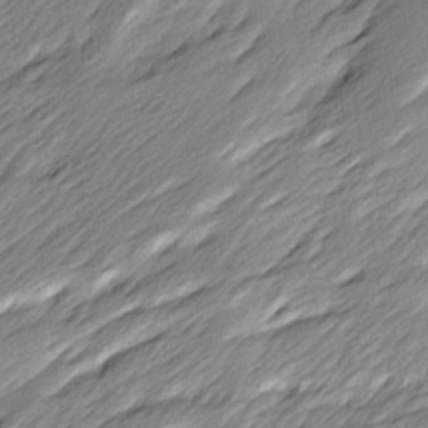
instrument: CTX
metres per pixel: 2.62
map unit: Ave
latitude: 15.4616
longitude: -135.9339
